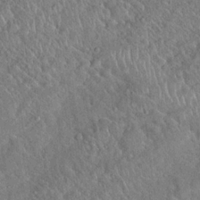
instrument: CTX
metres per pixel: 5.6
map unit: Hto
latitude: 19.0836
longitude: -52.4601
